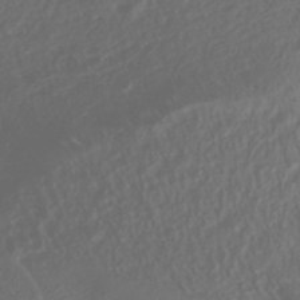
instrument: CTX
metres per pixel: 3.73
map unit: ANa
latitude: -38.4440
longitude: 97.9745
